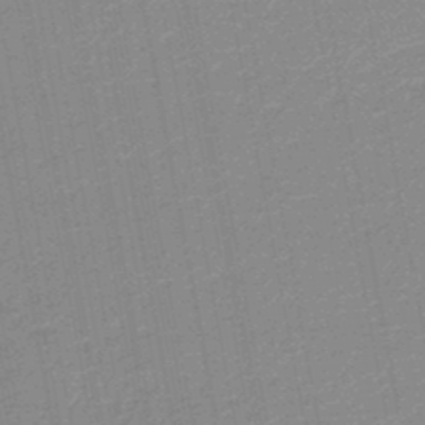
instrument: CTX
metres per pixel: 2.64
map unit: lHb
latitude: -46.5573
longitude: 58.0094
